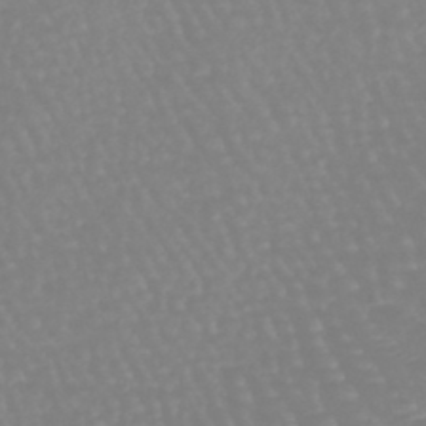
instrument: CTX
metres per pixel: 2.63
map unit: eHb
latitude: -45.3699
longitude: 79.6533
